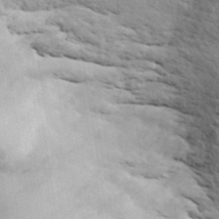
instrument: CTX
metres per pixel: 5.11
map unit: ANa
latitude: 42.8002
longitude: 48.1606
